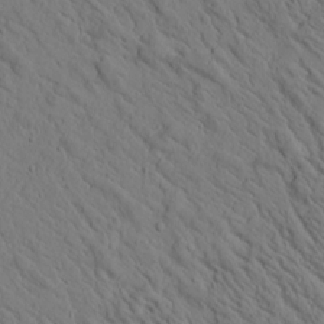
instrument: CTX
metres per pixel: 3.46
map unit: Htu
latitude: 3.0269
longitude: 178.1039
